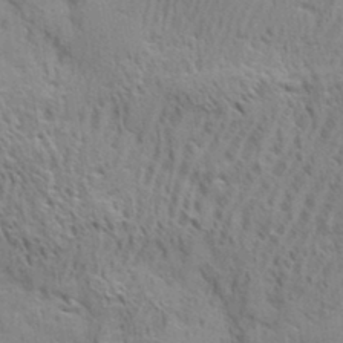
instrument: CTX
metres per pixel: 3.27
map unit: eHh
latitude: 33.9717
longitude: -141.1781
